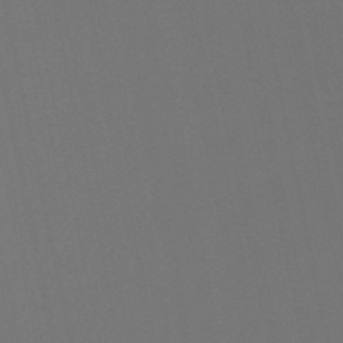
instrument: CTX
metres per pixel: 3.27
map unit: lHb
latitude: -49.7289
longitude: 70.3684
